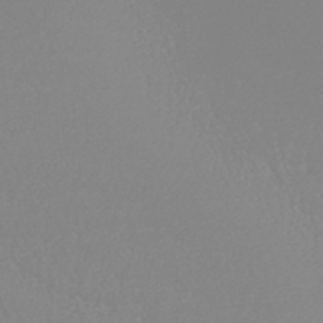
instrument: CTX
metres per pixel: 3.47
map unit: HNb
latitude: -45.1998
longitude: -42.2145
